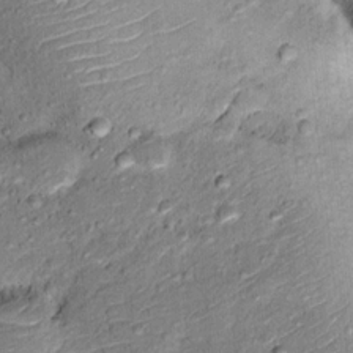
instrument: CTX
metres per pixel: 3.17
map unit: Ht
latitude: 9.8961
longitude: -37.7638
